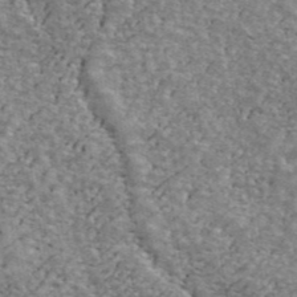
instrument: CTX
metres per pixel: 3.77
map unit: ANa
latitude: 42.4223
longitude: 16.4818
